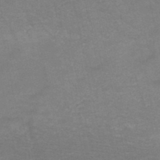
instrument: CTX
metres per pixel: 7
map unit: HNb
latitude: -46.1605
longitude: -47.0081
